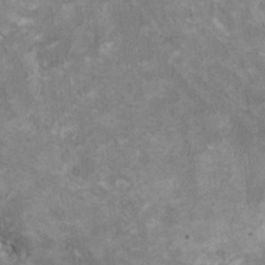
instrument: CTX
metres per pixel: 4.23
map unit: HNhu
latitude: 3.3670
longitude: -4.3467
